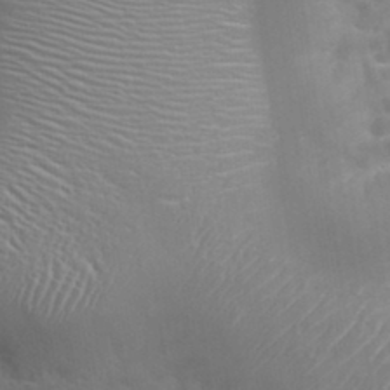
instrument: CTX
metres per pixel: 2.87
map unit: eHh
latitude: 32.3089
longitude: -61.6883
